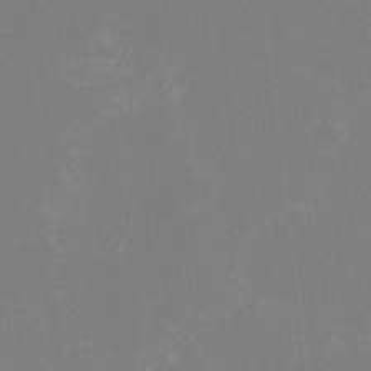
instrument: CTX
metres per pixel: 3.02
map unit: HNhu
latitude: -1.5777
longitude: -4.9325
